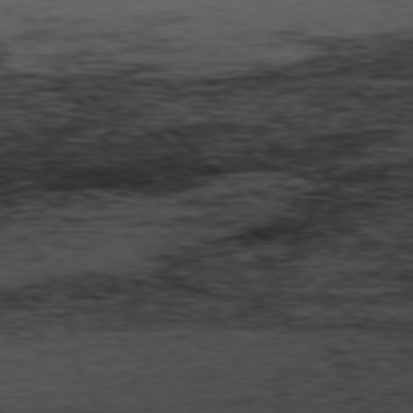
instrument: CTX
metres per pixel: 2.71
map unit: Hpe
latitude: -77.5210
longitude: 12.8597
